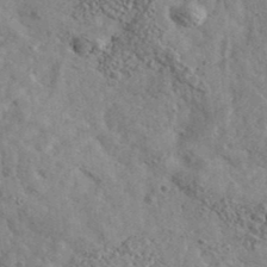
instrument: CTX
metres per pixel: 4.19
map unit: Ave
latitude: 39.8205
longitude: -107.7450
